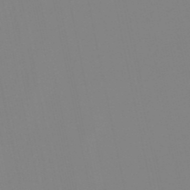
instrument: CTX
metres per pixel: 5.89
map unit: lHb
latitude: -48.7841
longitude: 69.9178
